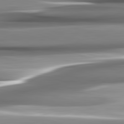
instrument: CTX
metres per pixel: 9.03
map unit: lApd
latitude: 82.5356
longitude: -140.5545
